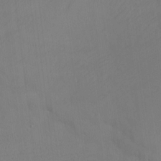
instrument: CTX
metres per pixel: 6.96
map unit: Ht
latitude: -7.3887
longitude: -34.4034
